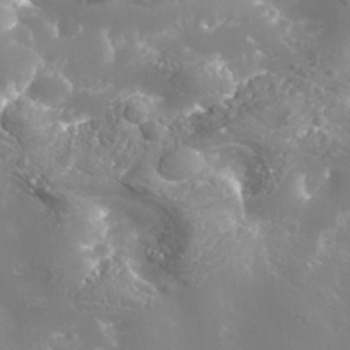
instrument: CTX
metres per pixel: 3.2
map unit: Nhe
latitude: -36.2928
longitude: -91.0081
